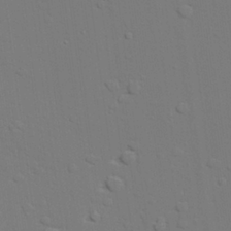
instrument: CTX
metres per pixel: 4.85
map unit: lAvf
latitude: 27.5182
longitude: -109.2726
